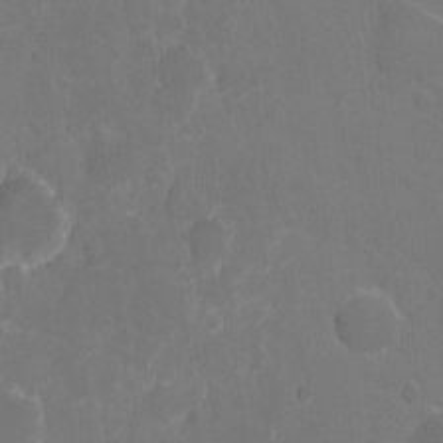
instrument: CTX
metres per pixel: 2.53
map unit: eHh
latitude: 5.3482
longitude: -66.0822
